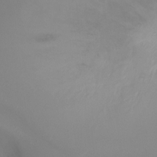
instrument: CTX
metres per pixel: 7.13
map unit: Ht
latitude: -6.2550
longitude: -26.1011
